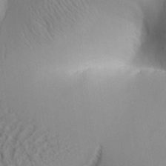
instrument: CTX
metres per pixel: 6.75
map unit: Aa
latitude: 31.4616
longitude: -141.5560
